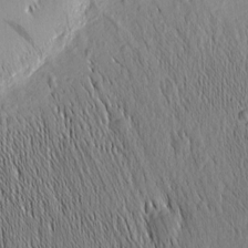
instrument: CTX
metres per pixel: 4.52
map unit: Nhu
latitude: -5.7477
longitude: -152.0633
